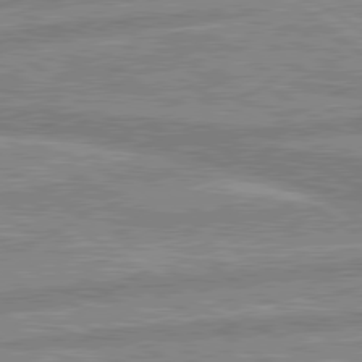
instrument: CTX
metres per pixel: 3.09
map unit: lApd
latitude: 80.0822
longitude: -169.6883
